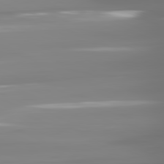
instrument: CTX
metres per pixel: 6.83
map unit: lApd
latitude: 81.5560
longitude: -138.1200
